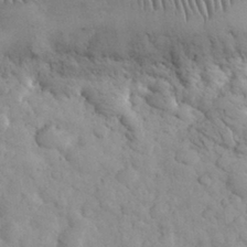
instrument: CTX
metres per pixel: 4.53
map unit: eHh
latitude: 31.9339
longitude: -68.0822
